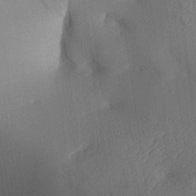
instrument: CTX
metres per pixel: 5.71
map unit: Aa
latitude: 25.1025
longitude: -133.3482
